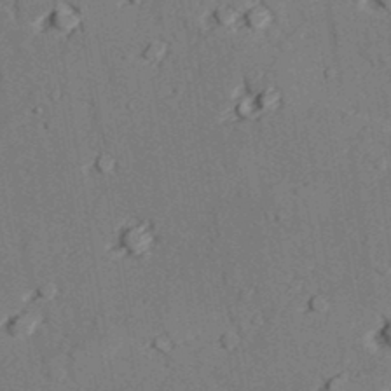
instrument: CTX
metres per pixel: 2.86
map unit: lAvf
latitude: 26.9514
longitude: -109.3481
